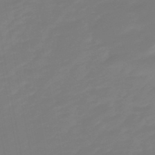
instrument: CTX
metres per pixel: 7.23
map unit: lHb
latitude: -49.6344
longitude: 82.1795
